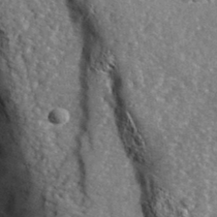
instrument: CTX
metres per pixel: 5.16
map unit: Ave
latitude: 36.9892
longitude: -110.1200
